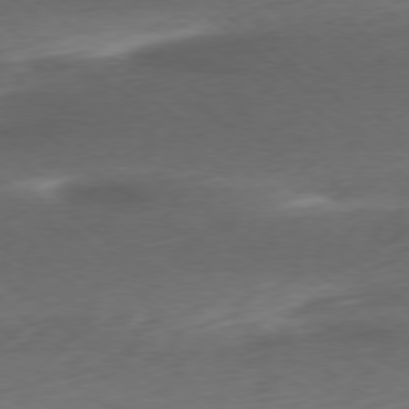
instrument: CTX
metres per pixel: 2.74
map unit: Ap
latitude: -78.4062
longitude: -69.1214
